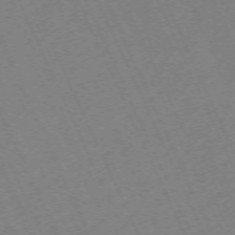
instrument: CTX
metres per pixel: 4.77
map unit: Hpe
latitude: -71.0487
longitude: 12.6141
